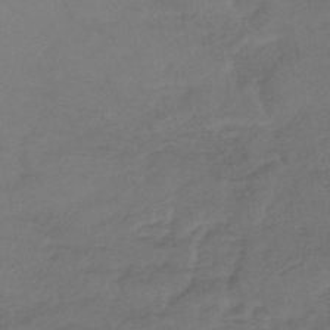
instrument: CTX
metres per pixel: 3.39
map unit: lHb
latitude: -43.4265
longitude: 64.3495
